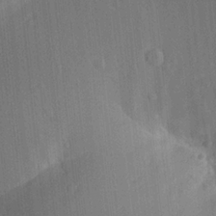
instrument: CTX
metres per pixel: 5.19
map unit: Aa
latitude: 21.1214
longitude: -139.1403
